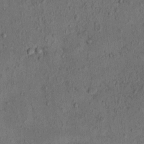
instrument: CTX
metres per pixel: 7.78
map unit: eHh
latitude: -0.6519
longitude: 18.7463
